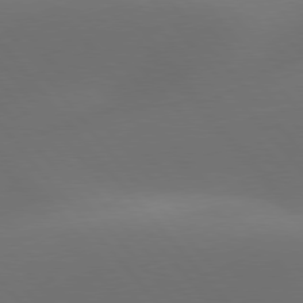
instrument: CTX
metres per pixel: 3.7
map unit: lApd
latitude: 78.0822
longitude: -53.0648
